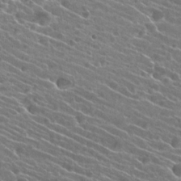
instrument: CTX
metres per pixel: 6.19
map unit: Hto
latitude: 23.3482
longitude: -40.9513
